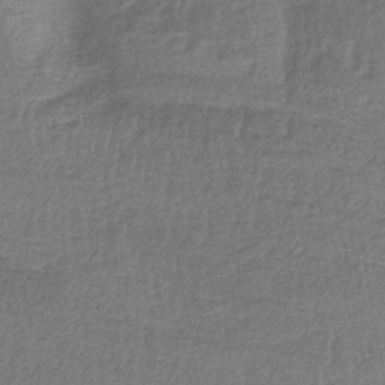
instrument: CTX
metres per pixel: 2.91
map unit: HNb
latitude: -35.2187
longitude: 59.6532
